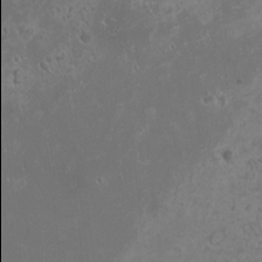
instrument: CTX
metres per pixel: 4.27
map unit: HNhu
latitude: -0.5196
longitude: 2.0094
